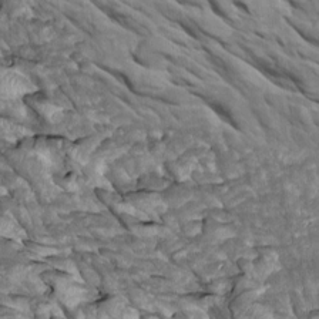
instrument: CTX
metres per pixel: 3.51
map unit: Htu
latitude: 1.4615
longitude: 145.4266
